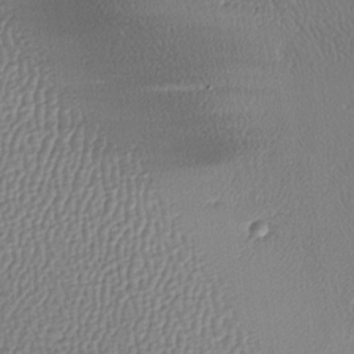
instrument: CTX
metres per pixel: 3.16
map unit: lAa
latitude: -9.1053
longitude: -128.6679
